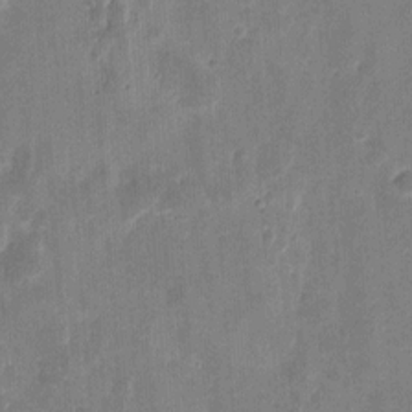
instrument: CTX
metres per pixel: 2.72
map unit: eHh
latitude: 9.2537
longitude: -73.5938
